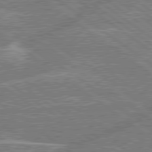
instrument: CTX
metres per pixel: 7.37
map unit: lApd
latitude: 79.6694
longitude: -144.3089
